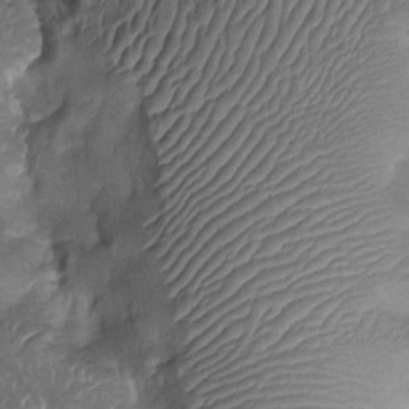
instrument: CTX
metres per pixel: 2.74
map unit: Htu
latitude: 0.2333
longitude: 148.0283
